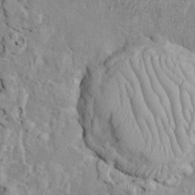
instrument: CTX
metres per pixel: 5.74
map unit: Htu
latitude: -6.0661
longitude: 153.7666
